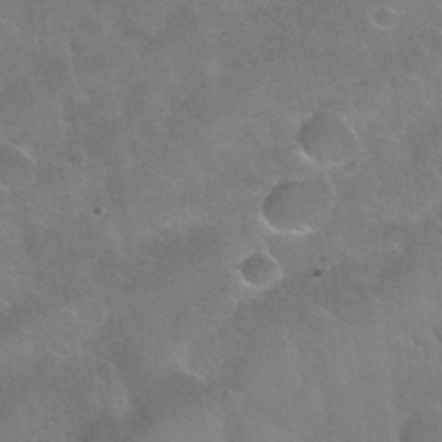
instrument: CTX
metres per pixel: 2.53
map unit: Nhu
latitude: 31.2537
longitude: -53.8961
